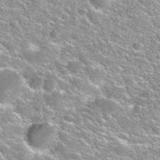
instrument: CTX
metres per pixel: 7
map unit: Nhu
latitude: 31.7072
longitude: -53.6127
